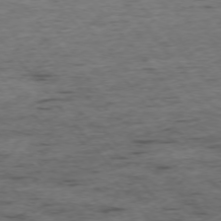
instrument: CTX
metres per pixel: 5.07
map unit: Ap
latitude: -75.7667
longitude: -90.6490
